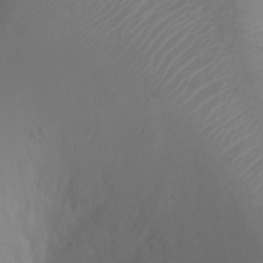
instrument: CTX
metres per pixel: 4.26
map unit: Ht
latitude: -0.6708
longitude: -16.4790
